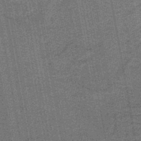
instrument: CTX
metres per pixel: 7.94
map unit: lHb
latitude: -44.9164
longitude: 58.1038
